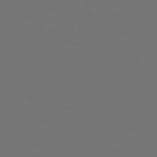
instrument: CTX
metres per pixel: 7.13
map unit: Hpe
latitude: 74.3656
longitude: -124.3278
